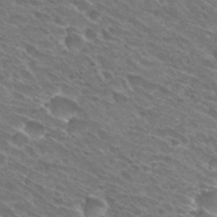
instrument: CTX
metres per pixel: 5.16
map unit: Hto
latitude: 31.1215
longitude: -44.0633
